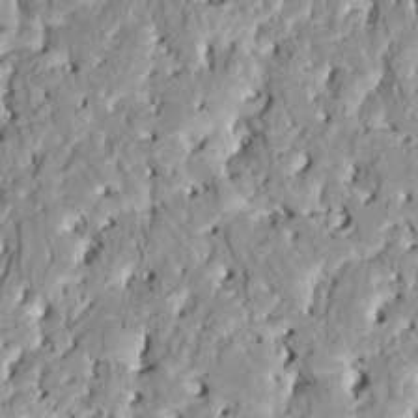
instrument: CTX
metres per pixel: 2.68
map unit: HNhu
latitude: 7.8394
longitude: -2.5734
